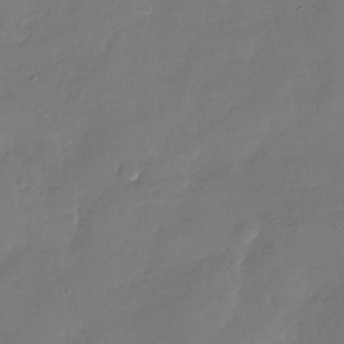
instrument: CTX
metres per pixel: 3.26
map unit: Nhu
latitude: -29.2187
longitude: -60.7057
